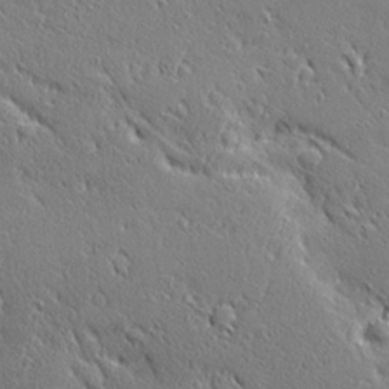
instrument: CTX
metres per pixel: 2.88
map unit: Ave
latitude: 20.7058
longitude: -136.3468
